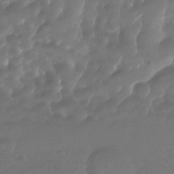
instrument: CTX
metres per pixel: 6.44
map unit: Nhu
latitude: -27.8044
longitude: -71.7261
